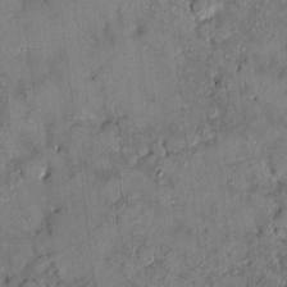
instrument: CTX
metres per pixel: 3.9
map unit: HNhu
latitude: 6.5357
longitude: 0.4629
